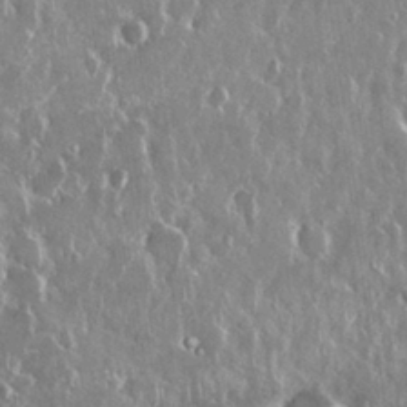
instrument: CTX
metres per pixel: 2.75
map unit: Nhu
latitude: 28.9325
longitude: -62.3845
